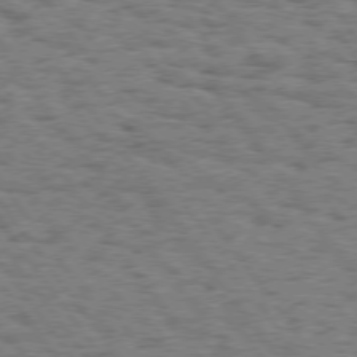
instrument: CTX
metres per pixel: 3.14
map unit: Hpe
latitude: 74.3467
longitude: -134.7624
